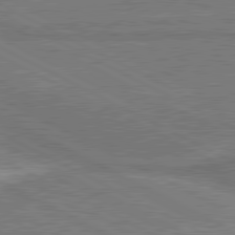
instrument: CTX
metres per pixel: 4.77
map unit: lApd
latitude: 80.7246
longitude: 141.1809
